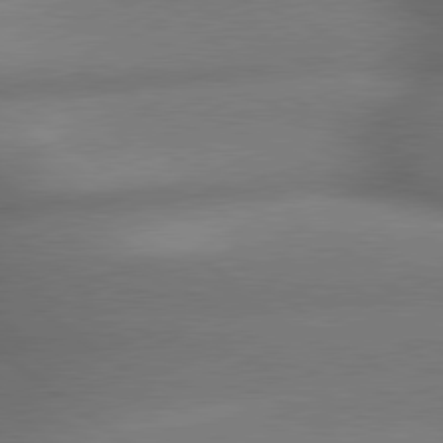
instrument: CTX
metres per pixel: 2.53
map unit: lApd
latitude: 79.6127
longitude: -167.0458
